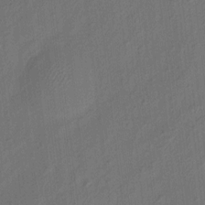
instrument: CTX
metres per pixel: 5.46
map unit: eHh
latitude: 5.6883
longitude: -77.2726
